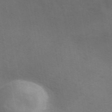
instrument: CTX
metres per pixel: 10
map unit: ANa
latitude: 43.3293
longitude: 14.0094
